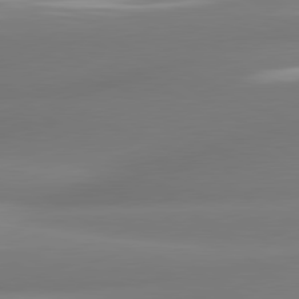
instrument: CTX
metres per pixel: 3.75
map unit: lApd
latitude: 80.7246
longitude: -164.6868
